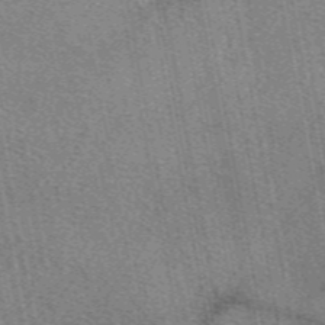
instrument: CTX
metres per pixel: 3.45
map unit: eAb
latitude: 48.8002
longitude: 111.6910
